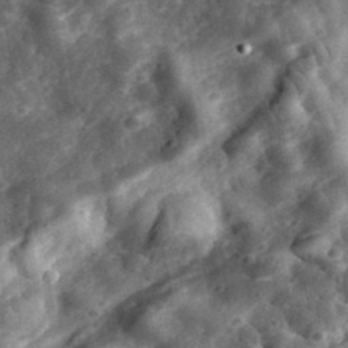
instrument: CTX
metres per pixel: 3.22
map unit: eHh
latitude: 34.1011
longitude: -79.4049
